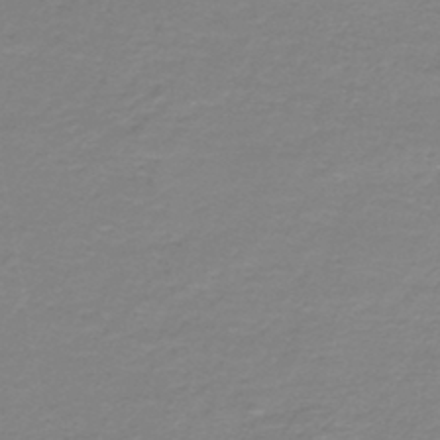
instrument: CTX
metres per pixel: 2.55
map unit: HNb
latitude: -46.1039
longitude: 52.3495
